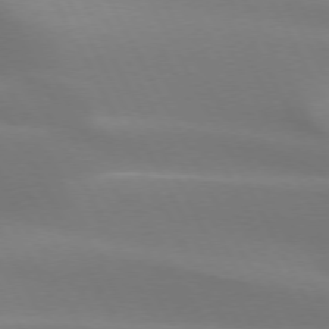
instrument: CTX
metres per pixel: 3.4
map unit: lApd
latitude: 73.3482
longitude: -48.9514
